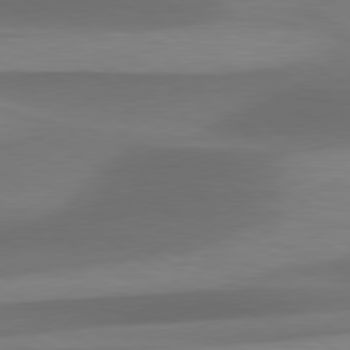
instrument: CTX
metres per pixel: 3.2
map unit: lApd
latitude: 79.8017
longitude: -87.3670
